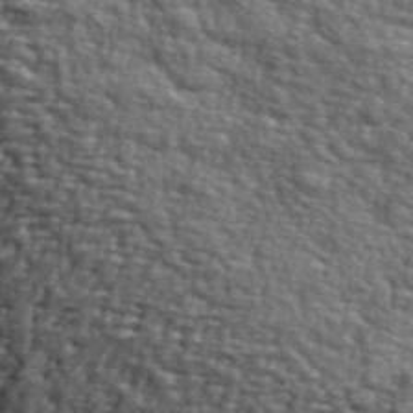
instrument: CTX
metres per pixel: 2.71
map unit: lHvf
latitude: 38.4223
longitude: -87.2537
